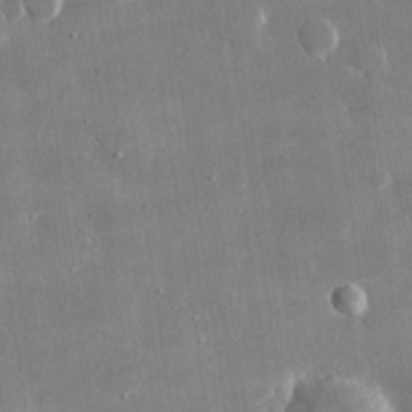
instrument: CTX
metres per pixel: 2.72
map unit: lHvf
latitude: 30.8191
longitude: -93.2537
